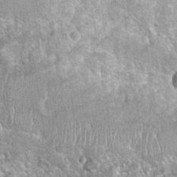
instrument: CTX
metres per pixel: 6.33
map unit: Nhu
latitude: 7.1403
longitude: -20.0822
